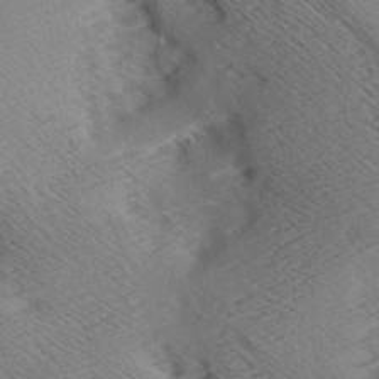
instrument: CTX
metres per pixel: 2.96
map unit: Aa
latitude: 7.8583
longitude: -140.1577
